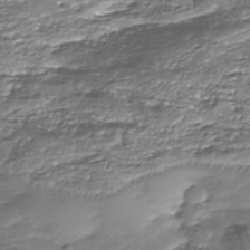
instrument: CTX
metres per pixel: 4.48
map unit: Nhu
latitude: -38.7085
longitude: -82.9135
